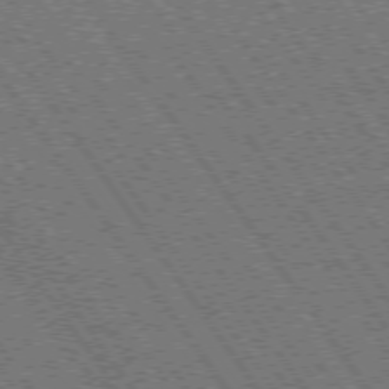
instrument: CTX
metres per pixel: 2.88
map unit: Hpe
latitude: 73.4805
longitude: -142.2901
